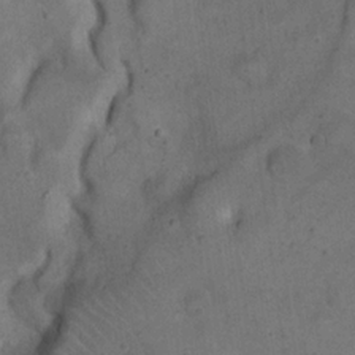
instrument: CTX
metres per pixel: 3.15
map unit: eHh
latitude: 20.6113
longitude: -61.9528
